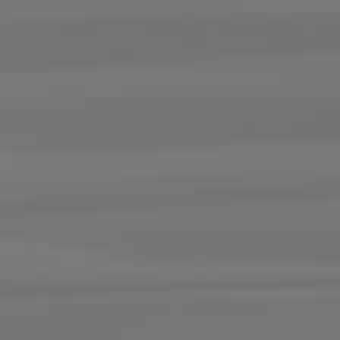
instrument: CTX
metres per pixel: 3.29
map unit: lApd
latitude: 82.6490
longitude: 170.8408
